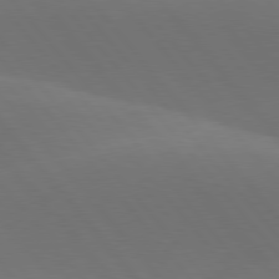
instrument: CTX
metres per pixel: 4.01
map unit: lApd
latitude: 77.8583
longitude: -53.1592
